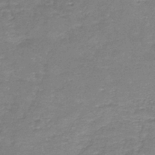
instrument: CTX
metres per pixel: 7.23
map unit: eAb
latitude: -36.5573
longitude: 52.4440
